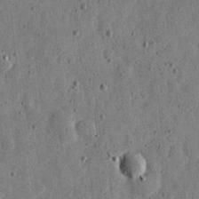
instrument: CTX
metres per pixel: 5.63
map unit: eHh
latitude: 6.0822
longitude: -72.0633
